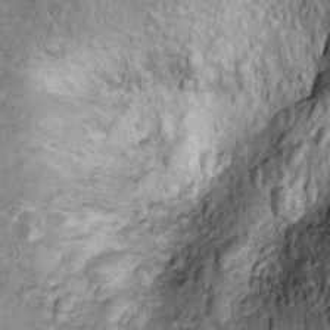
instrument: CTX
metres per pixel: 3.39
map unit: Ht
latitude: 12.0822
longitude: -32.0633
